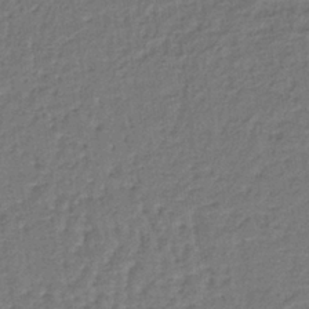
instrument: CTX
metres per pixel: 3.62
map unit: lHb
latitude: -38.1417
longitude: 59.8611
